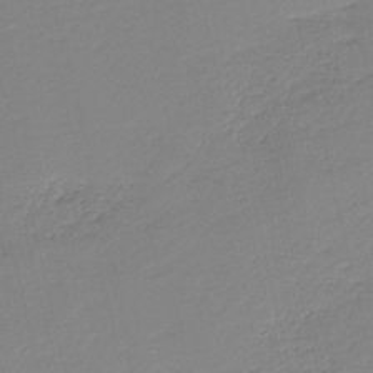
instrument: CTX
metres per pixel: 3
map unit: HNb
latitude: -41.0108
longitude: 50.4062
